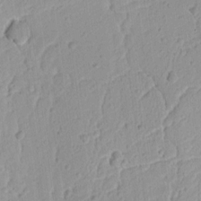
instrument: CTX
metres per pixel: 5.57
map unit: Ht
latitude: 9.0270
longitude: -74.9703
